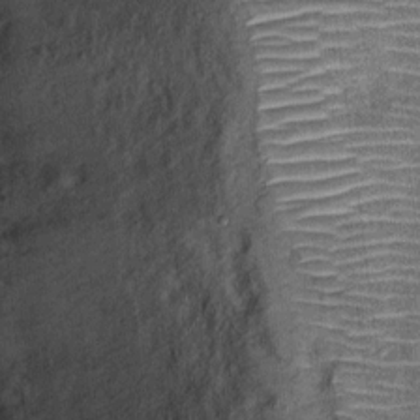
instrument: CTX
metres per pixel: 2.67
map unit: Ht
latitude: 9.5560
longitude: -37.5749
